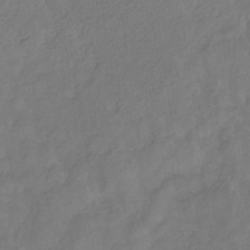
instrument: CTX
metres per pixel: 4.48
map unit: eHb
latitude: -30.4440
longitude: 68.3495
